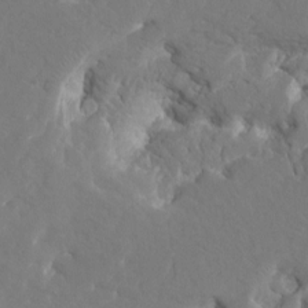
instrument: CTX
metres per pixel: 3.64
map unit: HNhu
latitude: 7.1970
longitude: -6.2900
